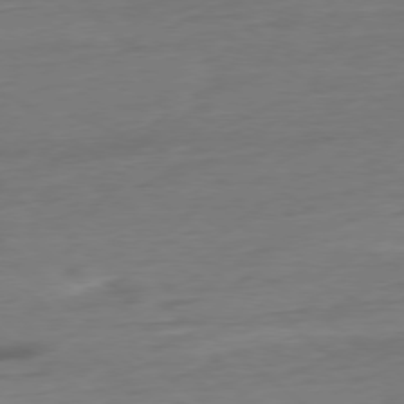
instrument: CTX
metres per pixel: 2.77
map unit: Ap
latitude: -78.5195
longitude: -76.0255
